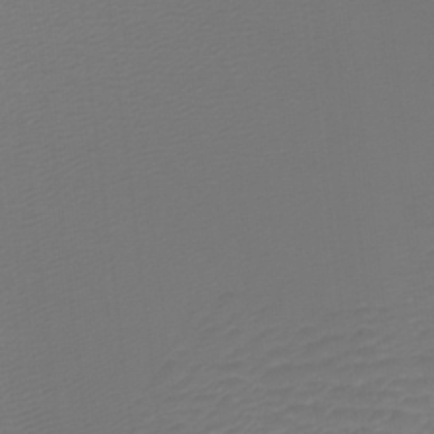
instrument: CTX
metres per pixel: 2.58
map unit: Htu
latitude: -10.9164
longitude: -74.6491
